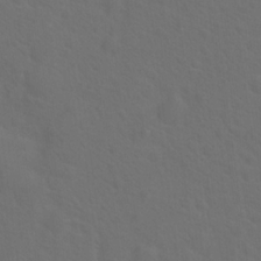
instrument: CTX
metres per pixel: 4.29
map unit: Hto
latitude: 19.7071
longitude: -39.8205
